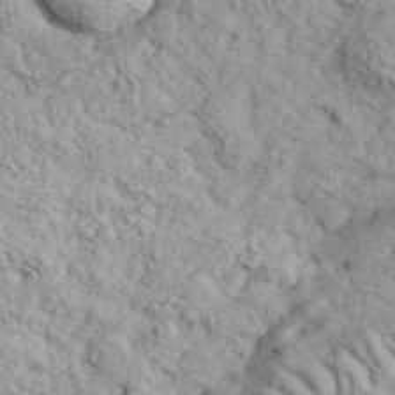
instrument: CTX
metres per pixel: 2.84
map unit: eHh
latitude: 37.5749
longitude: -80.6113
